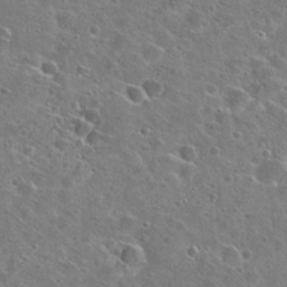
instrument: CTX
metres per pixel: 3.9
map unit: Hto
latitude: 26.0255
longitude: -46.9703
